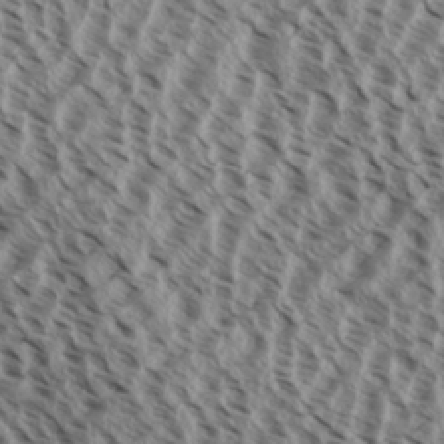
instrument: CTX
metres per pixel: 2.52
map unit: Aa
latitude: 32.3845
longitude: -137.9528
